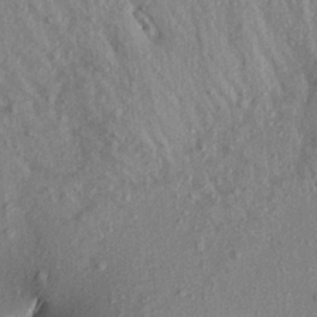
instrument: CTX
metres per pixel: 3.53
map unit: Aa
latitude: 18.7435
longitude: -147.2348
